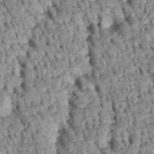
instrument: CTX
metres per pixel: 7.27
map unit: Htu
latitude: -4.8030
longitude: 152.8408
